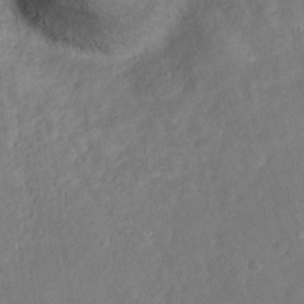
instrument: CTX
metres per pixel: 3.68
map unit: Ht
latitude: 14.4412
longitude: -37.1214
